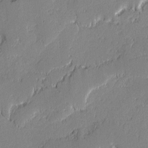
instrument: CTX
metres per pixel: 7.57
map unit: lAvf
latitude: -0.3307
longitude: -108.3845
